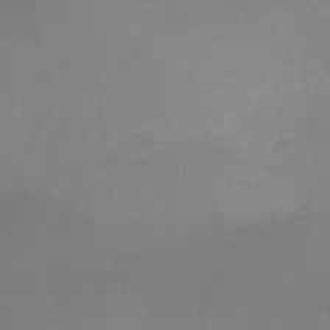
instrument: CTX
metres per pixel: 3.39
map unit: Nhe
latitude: -20.0094
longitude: 143.5021
